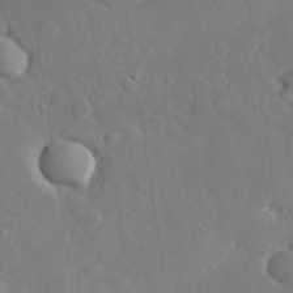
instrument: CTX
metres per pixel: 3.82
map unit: lHvf
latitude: 32.8569
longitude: -85.4993
